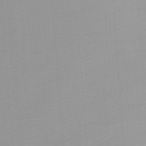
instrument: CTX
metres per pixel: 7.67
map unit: Nhu
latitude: -4.6329
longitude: -91.0647
